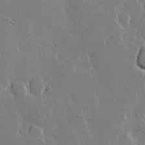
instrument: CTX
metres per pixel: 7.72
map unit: lHvf
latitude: 21.6505
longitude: 147.1053
